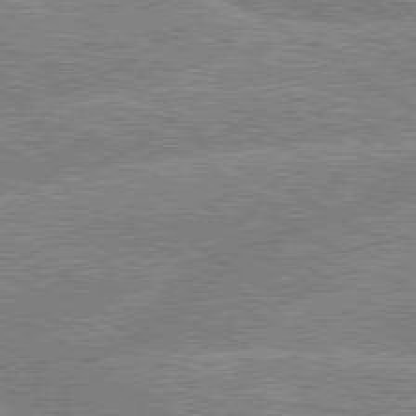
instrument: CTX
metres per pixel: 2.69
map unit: lApd
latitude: 79.3293
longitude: -131.4049
